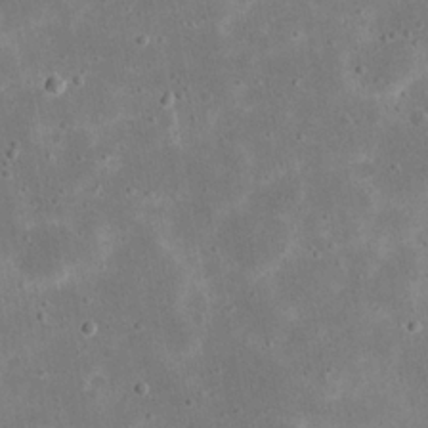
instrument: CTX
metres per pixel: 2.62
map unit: eHh
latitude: 21.4994
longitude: -68.0255
